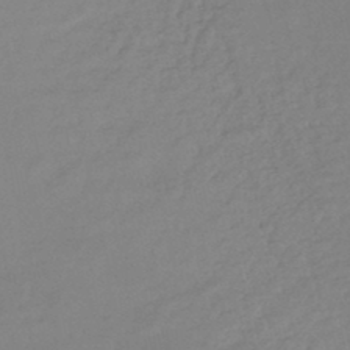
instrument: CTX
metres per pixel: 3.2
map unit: HNb
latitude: -46.5951
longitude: -35.2726
